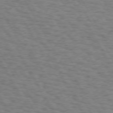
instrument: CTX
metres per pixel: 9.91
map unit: Hpe
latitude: 72.2901
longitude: -128.9136
